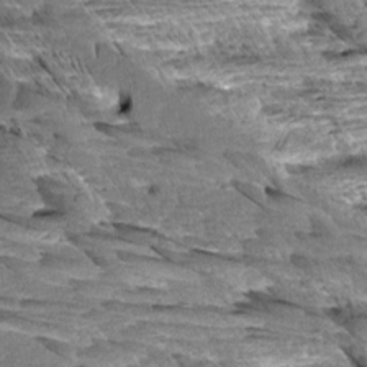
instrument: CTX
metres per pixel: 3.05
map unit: Aa
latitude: 8.3845
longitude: -132.8947
